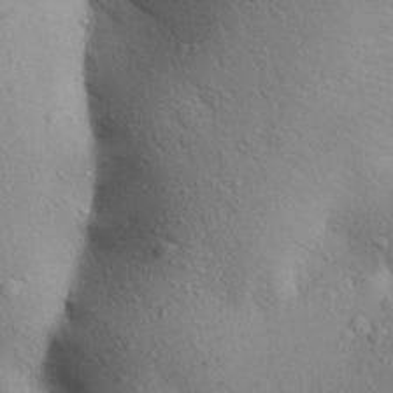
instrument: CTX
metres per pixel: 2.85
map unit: Aa
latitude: 26.4223
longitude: -148.2334
